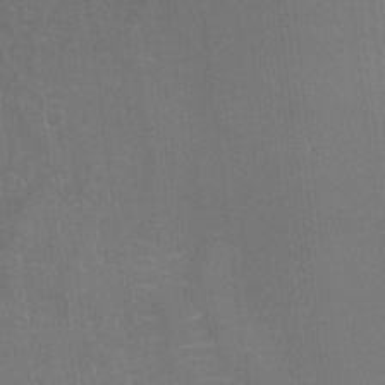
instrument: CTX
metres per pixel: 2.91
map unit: Ht
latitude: -8.5385
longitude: -38.6301
